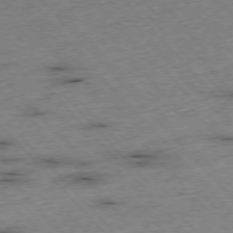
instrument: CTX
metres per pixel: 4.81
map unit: Hpe
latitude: -76.5196
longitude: -16.0822
